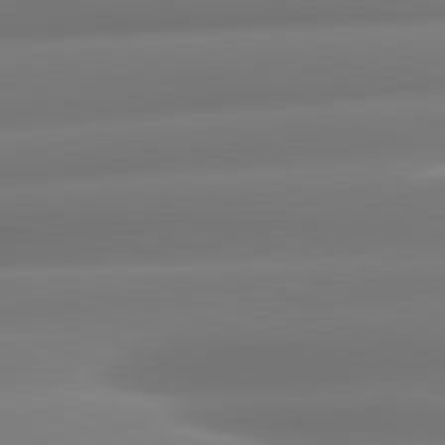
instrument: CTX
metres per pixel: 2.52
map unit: lApd
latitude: 81.0080
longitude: -160.2522
